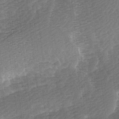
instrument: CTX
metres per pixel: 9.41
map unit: Ave
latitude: 9.6694
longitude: -106.8002
